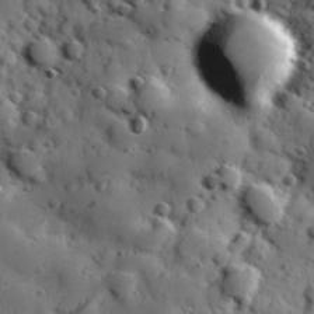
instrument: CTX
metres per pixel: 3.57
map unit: Hve
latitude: 24.6679
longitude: 147.0108
